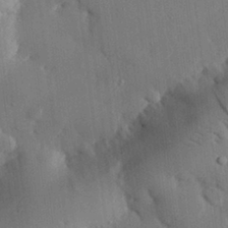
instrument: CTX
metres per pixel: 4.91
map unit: eHh
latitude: 29.6127
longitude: -80.5357
